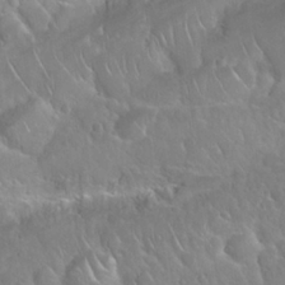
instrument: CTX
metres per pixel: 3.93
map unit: Nhu
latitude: 24.3089
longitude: -60.5168
